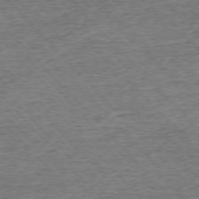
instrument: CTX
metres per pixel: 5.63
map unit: Ap
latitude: -76.5385
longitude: -97.0458
